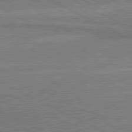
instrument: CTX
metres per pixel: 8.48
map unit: lApd
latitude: 80.6868
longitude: 140.7463
